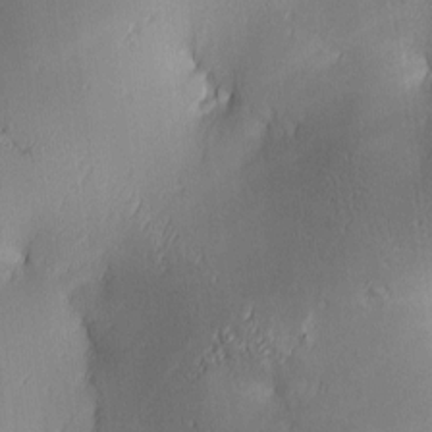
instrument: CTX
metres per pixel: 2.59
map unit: lAa
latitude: 3.5938
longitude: -117.4238
